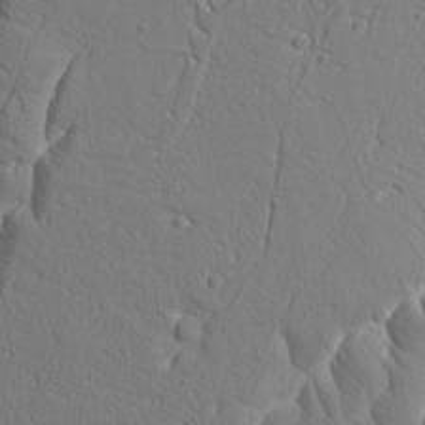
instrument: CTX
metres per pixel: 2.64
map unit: Aa
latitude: 9.0270
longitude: -132.3089
